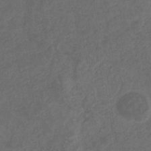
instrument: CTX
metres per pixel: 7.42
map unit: eHb
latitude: -32.1795
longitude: 72.6896
